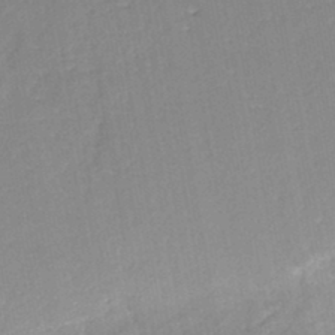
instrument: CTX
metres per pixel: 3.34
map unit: eHh
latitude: -44.9542
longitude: -28.7624
